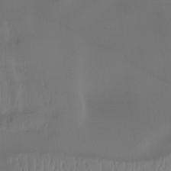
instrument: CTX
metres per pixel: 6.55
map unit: Htu
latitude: -15.1998
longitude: -45.4426
